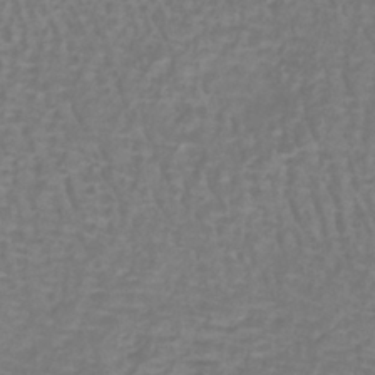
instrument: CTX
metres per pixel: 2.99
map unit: lHb
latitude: -40.5385
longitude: 58.1416
